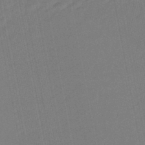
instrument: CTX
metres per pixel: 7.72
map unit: eHb
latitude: -45.1242
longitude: 87.3510
